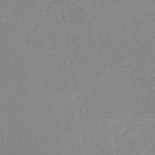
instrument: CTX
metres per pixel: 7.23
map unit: lHb
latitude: -47.4076
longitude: 58.8030
